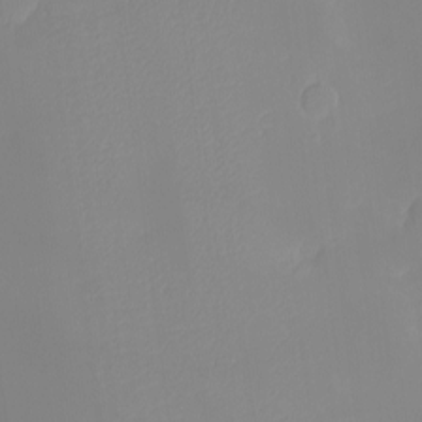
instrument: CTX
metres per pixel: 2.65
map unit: eHh
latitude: -5.7666
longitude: -86.3467
